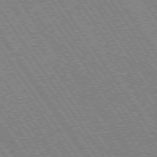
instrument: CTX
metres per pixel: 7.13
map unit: Hpe
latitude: 73.8395
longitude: -141.7260
